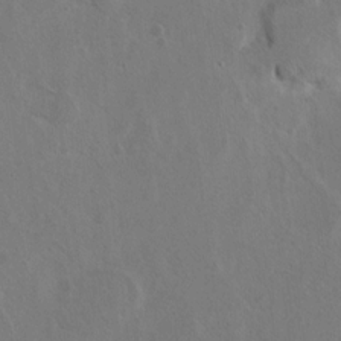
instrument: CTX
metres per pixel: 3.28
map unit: Hto
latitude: 9.7261
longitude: -35.3103
